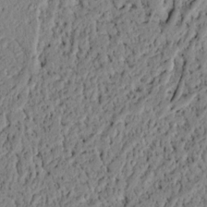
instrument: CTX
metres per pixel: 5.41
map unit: lAvf
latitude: 5.0647
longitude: 164.8975
